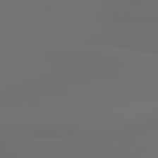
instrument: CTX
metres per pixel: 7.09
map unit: lApd
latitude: 79.8584
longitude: 176.9353
